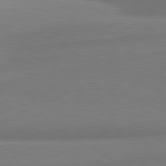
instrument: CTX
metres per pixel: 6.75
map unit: lApd
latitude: 80.9514
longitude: 167.4076
